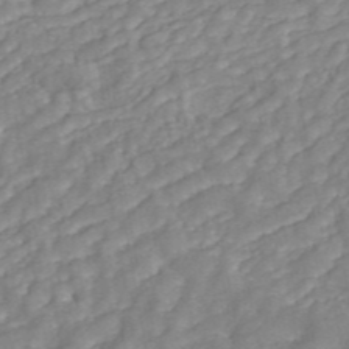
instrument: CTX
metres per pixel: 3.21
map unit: ANa
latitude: 45.1592
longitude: 24.3306
